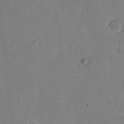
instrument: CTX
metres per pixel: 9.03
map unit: eHh
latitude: 6.1956
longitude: -66.9513
